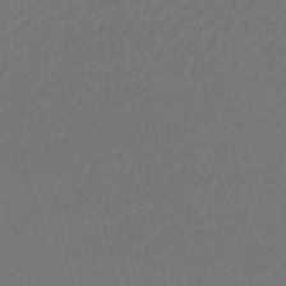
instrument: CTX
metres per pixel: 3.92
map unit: lHb
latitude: -47.9367
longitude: 61.6344
